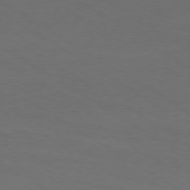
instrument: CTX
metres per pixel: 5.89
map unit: Ap
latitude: -79.6721
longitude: -65.2537
